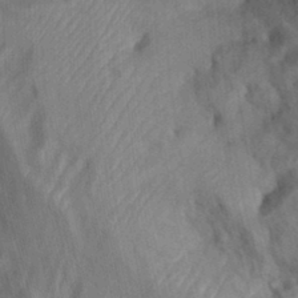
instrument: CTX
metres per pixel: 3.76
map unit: Hto
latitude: 9.4993
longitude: -35.8394
